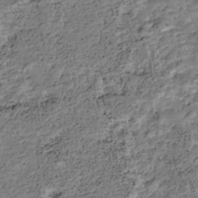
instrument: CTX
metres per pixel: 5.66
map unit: HNhu
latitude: -36.2550
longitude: 33.4644
